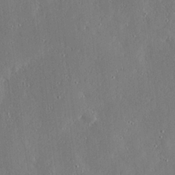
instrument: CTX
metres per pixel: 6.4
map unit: Ave
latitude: 17.4615
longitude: -139.6316
